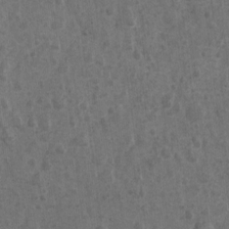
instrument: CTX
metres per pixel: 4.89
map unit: Nhu
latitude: 2.1955
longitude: -16.3845
